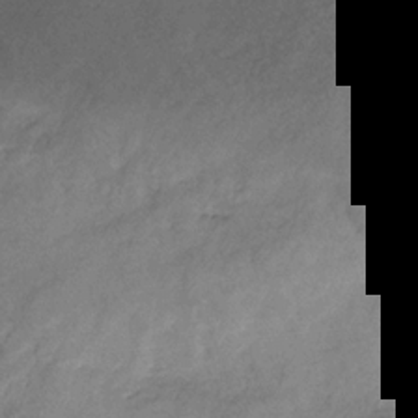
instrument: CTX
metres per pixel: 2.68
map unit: HNb
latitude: -31.4265
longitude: 61.3321
